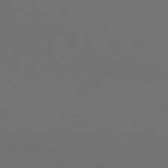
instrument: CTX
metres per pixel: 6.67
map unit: Hpe
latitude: 76.6868
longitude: -131.5183
